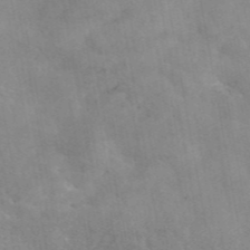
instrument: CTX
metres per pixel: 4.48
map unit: eAb
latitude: 45.1403
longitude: 124.8597
